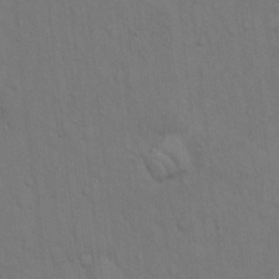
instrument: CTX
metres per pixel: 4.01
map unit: Hto
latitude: 14.6113
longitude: -57.7638
